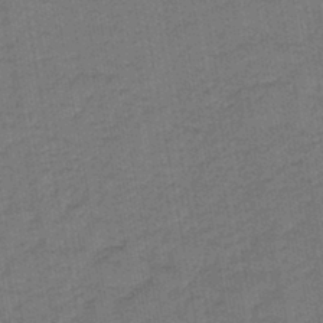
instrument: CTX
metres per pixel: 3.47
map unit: lHb
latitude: -43.0108
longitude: 63.0675
